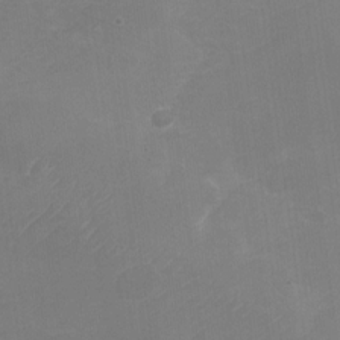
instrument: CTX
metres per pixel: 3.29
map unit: Nhu
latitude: -28.6330
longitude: -64.2145
